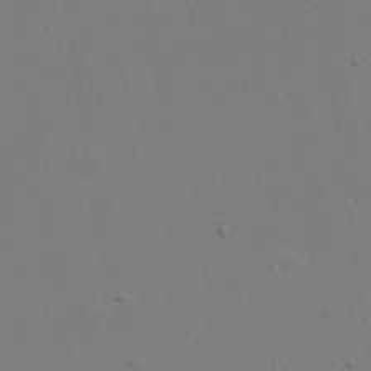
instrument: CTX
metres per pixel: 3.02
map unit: eHh
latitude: 18.4790
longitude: -71.7638
